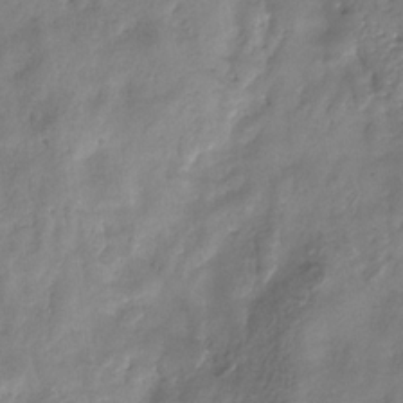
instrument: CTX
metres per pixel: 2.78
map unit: eHb
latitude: -29.5399
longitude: 69.3509
